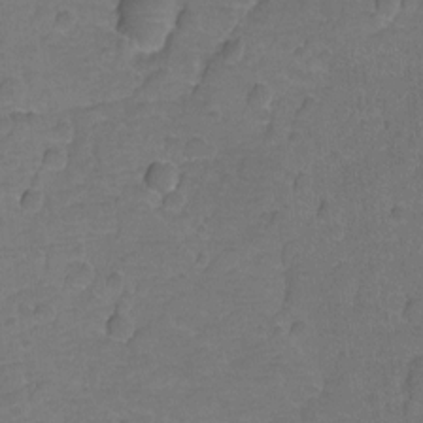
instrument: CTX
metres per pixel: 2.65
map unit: Hto
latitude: 3.4615
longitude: -32.9703
